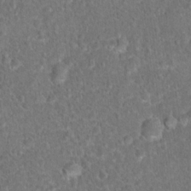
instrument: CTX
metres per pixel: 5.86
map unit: Hto
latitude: 17.4237
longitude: -42.6680
